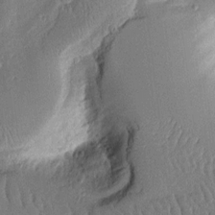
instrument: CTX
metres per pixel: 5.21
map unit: Aa
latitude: 12.2145
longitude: -126.0255
